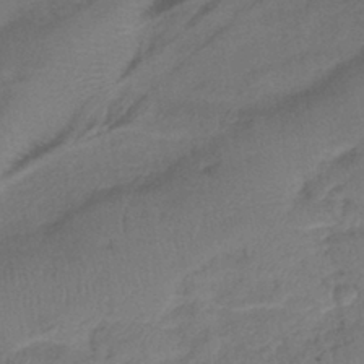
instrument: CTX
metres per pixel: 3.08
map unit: lHb
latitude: -41.0297
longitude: 77.8989
